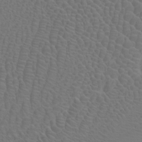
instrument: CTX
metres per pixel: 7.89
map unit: Htu
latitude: -7.5021
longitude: -68.6112
